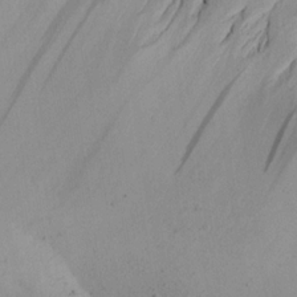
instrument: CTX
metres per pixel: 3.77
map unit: Aa
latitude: 20.0255
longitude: -145.6883
